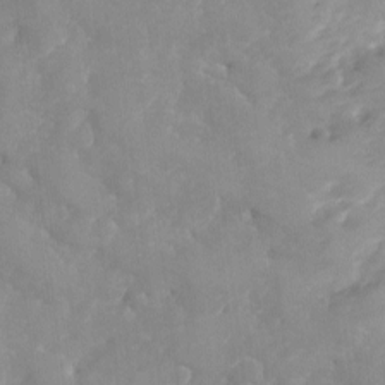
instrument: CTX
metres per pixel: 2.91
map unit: Ave
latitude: -8.1606
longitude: -117.4426
